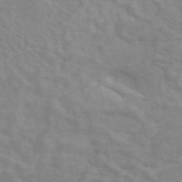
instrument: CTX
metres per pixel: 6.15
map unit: ANa
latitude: 46.4601
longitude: 25.6344
